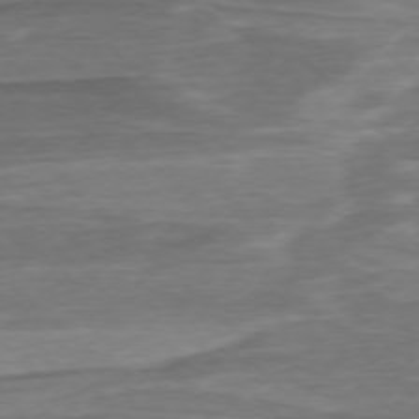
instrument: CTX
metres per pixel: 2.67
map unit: Ap
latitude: -76.6896
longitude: -77.8016
